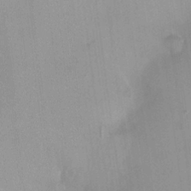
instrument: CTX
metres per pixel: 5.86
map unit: HNhu
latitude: 3.9339
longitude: 5.6155
